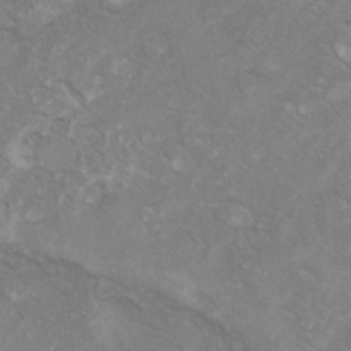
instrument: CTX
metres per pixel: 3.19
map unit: Ht
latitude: 5.6505
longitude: -29.4615
